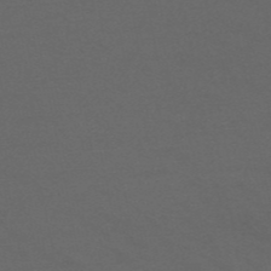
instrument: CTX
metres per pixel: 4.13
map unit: HNb
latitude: -54.9542
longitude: -41.0647
